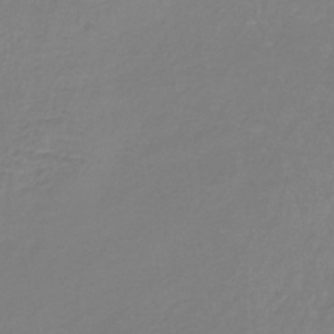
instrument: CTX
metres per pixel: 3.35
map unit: lHb
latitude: -41.1998
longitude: 65.2565
